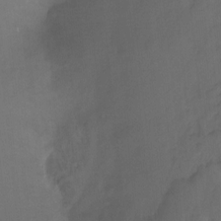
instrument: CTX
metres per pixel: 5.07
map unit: Ht
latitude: -9.6344
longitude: -37.2348
